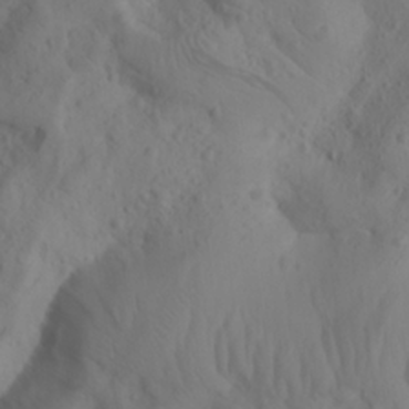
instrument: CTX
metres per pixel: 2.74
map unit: Aa
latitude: 22.9325
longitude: -137.2159
